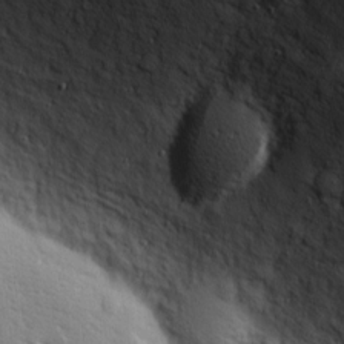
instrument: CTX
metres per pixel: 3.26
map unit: Hve
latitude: 18.8569
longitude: 150.0661
